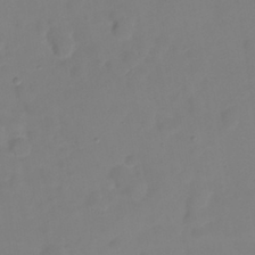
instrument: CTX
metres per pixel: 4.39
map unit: eHh
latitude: 22.2145
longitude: -63.1403
